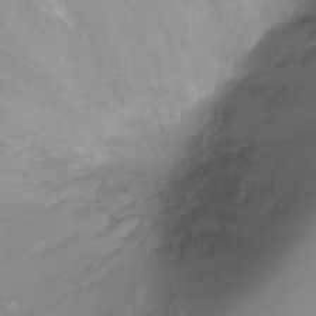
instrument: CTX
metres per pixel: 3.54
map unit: Ht
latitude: -7.8611
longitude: -20.3656
